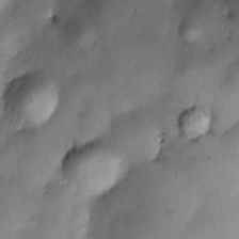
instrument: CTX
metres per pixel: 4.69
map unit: Nve
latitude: -22.9353
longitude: -138.8380
